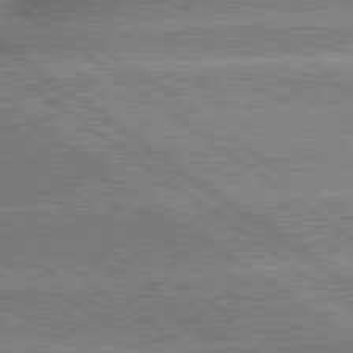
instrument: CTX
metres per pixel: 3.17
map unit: lApd
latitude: 79.5560
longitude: -135.4048
